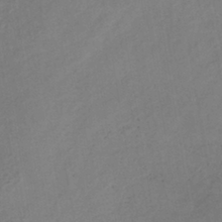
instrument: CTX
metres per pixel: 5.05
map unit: lHb
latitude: -40.2172
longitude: 72.7841
